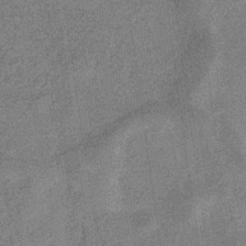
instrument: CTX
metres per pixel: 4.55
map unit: eHb
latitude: -34.1039
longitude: 78.0283
